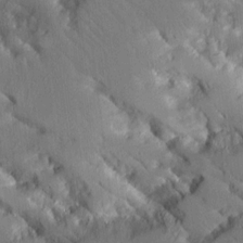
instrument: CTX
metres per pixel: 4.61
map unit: Aa
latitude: 11.9528
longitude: -125.8394
